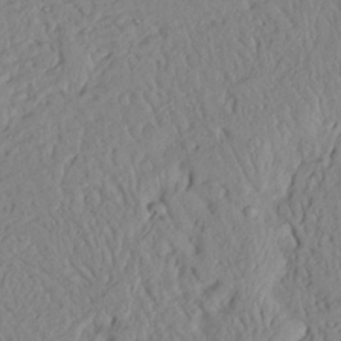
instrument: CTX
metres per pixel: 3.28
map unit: Ave
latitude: 24.0255
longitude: -132.6491
